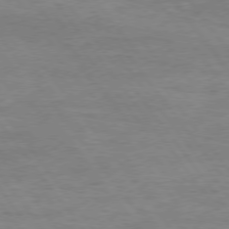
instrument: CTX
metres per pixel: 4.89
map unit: Hpe
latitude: 75.1025
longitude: -143.2726
